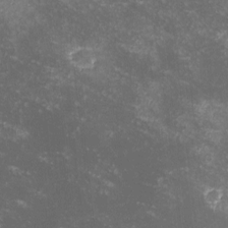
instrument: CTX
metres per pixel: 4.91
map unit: lHvf
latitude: -12.8597
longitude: -99.5182
